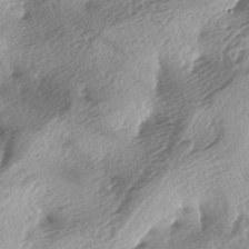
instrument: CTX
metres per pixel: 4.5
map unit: lAa
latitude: -4.2550
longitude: -125.3860
